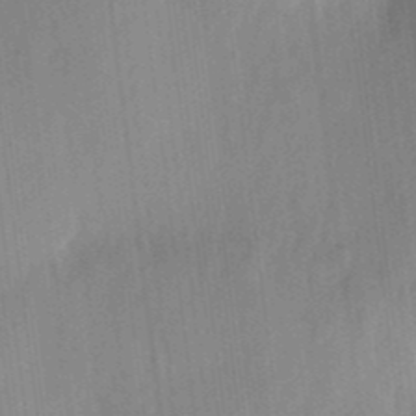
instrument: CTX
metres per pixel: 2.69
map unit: eHh
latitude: 4.8758
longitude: -74.1389
